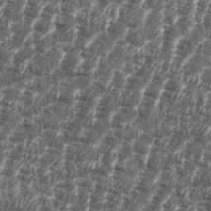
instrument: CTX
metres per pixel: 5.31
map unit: eHh
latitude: 36.1011
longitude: -136.8947
